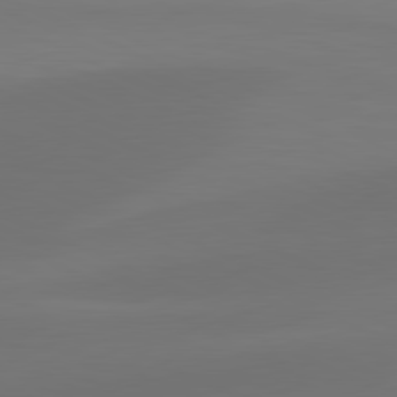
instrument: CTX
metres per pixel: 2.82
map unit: lApd
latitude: 81.3859
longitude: 128.2173
